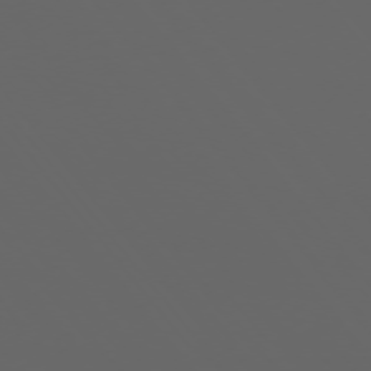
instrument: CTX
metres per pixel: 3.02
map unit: Ap
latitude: -76.3306
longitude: -74.9892
